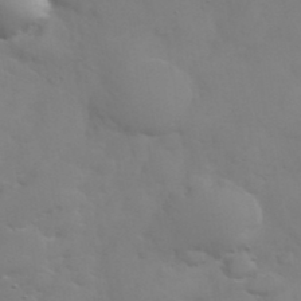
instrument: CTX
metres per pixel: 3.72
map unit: eHh
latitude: 38.5357
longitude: -67.5371
